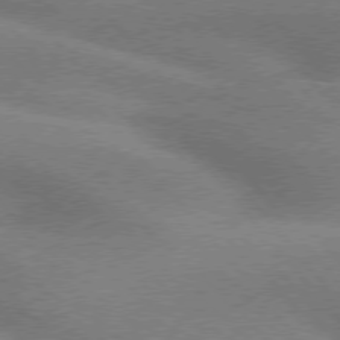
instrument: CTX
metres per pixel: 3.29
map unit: lApd
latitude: 76.0255
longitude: -61.6316
